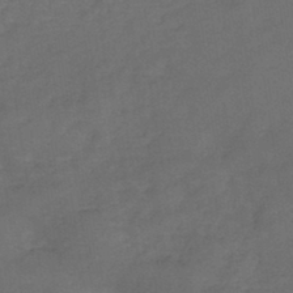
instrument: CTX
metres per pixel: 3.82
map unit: HNb
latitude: -44.1417
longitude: -39.5749
